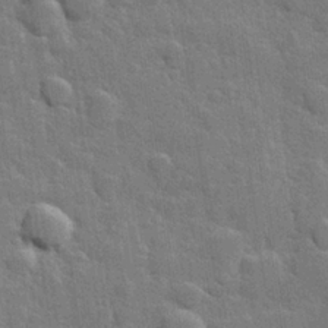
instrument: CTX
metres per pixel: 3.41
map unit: Hve
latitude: 25.3481
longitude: 149.5022
